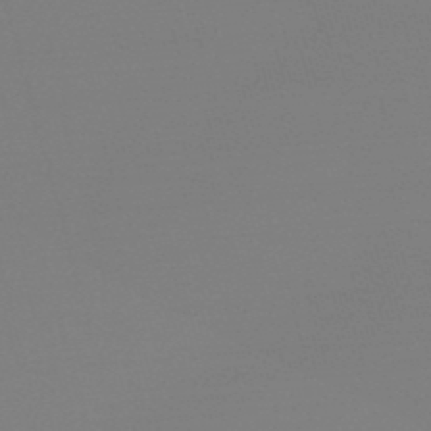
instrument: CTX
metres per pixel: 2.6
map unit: eHb
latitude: -50.0661
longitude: 68.8219
